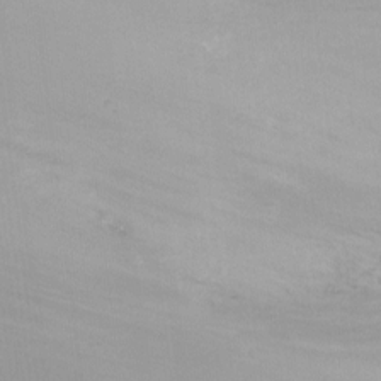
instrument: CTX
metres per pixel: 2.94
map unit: Nhu
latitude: -14.4251
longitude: -56.2333
